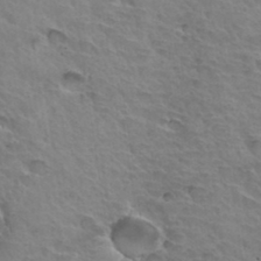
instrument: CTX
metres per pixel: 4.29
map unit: Hto
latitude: 34.7246
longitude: -44.6868
